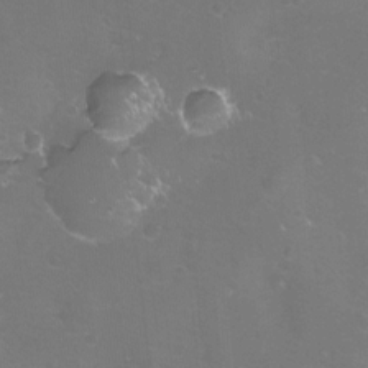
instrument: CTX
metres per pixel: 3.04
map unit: eHh
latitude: -11.6344
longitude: -60.9891
